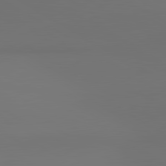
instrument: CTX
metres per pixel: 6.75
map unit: lApd
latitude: 81.3482
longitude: 152.6518
